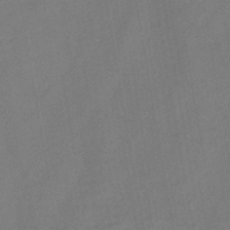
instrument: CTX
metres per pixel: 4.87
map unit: HNb
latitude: -46.5573
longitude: -37.8584
